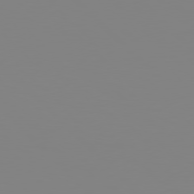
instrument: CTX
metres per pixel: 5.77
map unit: Hpe
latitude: 77.8016
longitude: -161.7260
